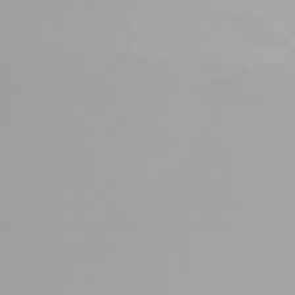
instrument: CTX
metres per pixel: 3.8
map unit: Nhu
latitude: -8.1606
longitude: -95.4993
